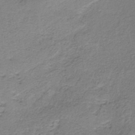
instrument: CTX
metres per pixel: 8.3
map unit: HNb
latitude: -36.5384
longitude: 54.1039
